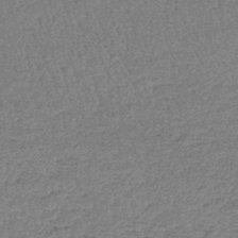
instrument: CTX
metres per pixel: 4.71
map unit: lHb
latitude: -44.1228
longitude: 66.6896
